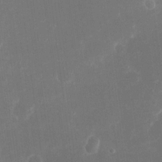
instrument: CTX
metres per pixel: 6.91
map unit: eHh
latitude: 19.1214
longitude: -70.5546
